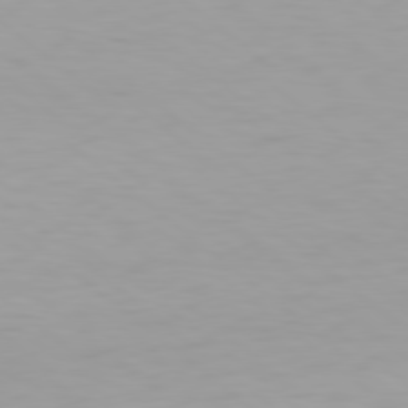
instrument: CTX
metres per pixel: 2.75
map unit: Hpe
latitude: 78.2901
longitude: -169.9339
